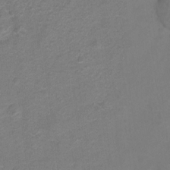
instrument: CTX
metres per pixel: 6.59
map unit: Hto
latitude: 5.9717
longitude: -31.2726
